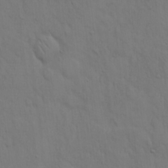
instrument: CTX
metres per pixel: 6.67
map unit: Hto
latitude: 13.1403
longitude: -56.7057
